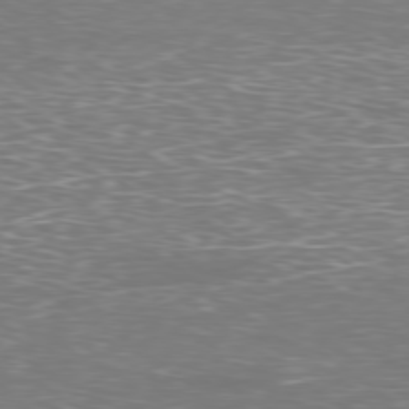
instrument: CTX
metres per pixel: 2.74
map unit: Ap
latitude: -79.0297
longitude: -61.8205
